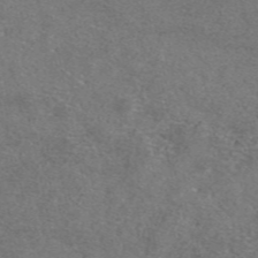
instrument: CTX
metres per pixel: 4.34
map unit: eAb
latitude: 47.6883
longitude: 107.6533
